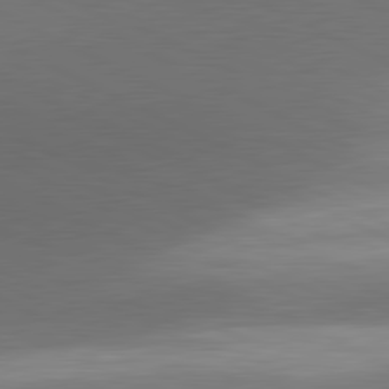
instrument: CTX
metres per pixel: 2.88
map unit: lApd
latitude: 81.3104
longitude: 139.8045
